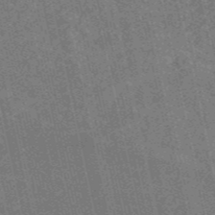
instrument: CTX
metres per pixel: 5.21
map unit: HNb
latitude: -53.7099
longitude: -38.1578
